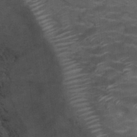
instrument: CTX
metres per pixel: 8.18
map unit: Nhu
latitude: 31.8395
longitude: -50.4790
